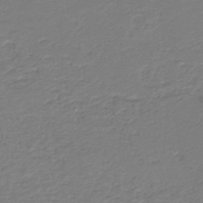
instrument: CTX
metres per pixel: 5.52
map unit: HNb
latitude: -39.4077
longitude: 50.0283
